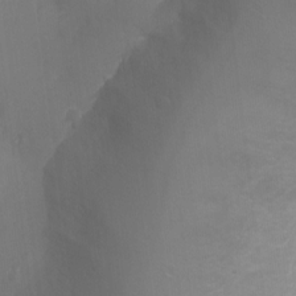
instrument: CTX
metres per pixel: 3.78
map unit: Ht
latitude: -2.9163
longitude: -28.7435
